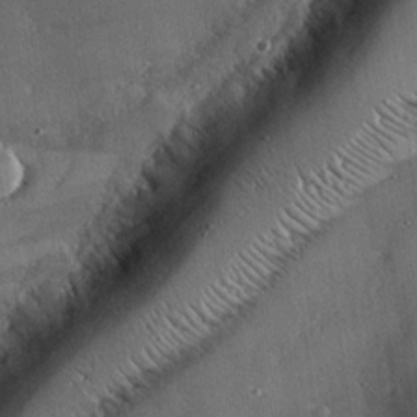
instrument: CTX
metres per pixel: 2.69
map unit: eHh
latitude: 23.9906
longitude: -90.8569
